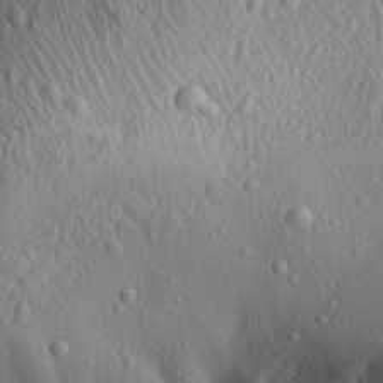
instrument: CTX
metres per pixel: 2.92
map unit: Aa
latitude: 31.2159
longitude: -134.2333
